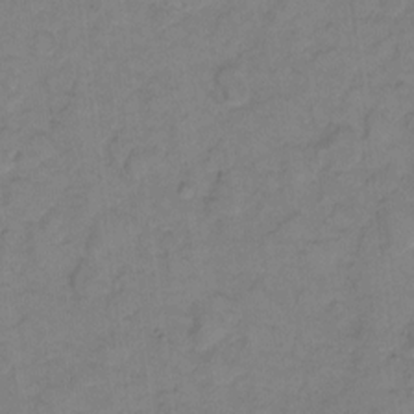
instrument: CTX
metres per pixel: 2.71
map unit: eHh
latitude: 7.8772
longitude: -63.8962
